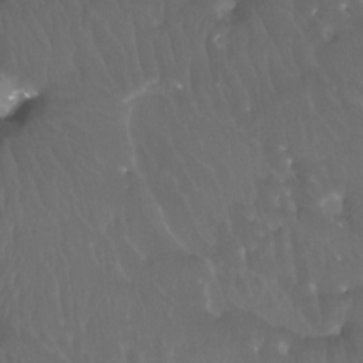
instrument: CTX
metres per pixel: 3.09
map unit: Ht
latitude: -12.0094
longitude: -44.1766
